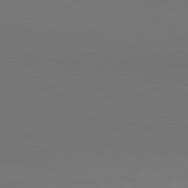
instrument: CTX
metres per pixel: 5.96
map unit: lApd
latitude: 80.2900
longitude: 155.7667
